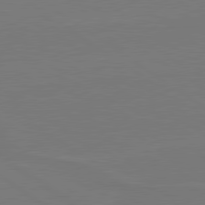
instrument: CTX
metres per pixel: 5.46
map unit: lApd
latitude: 79.9528
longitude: 163.5399
